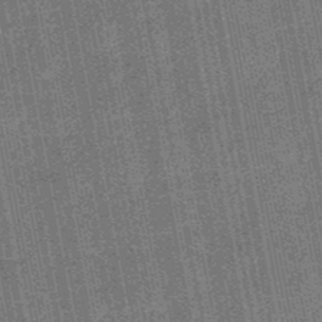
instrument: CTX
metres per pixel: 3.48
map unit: HNb
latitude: -49.1431
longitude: -38.4601
